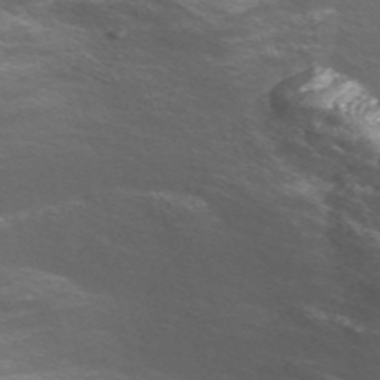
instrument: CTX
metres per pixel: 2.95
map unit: Nve
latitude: -57.3132
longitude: 54.2173
